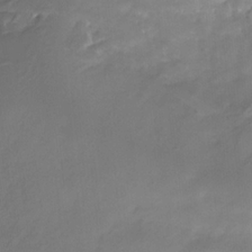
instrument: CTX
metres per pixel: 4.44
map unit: HNhu
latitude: -27.2375
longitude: 75.0676
